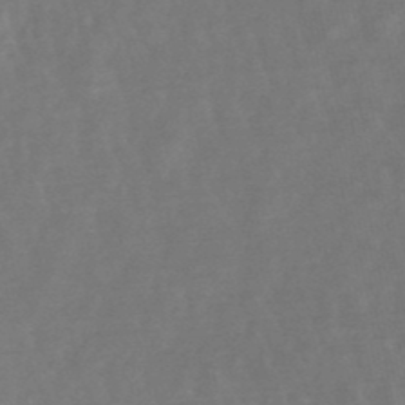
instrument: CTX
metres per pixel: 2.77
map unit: lHb
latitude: -49.1054
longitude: 72.5196
